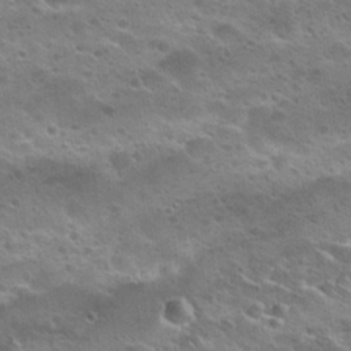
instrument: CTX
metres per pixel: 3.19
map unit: Nhu
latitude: 25.3859
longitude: -50.6301
